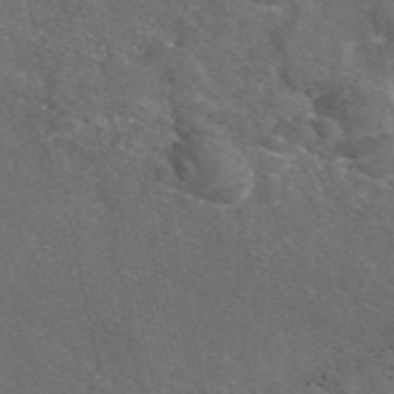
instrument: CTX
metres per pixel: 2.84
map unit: eAb
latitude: 46.9892
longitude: 111.5588
